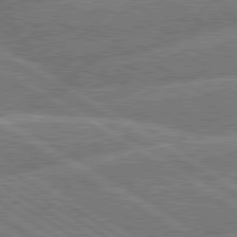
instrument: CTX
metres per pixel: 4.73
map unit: lApd
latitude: 79.8395
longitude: -158.6113
